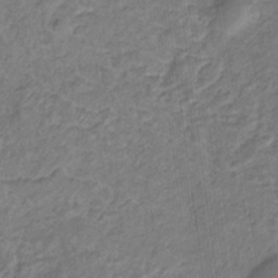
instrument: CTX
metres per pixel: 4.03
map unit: lHb
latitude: -32.7464
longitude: 67.3699
